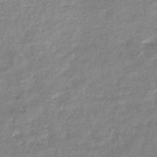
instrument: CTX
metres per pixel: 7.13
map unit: eHb
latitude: -38.3306
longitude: 78.5762
